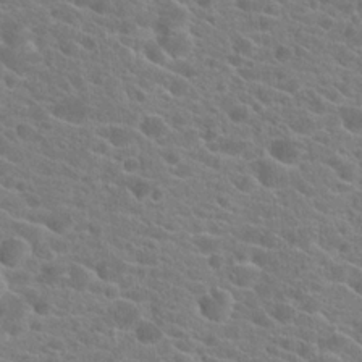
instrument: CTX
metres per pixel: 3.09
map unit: Hto
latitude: 21.7261
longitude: -39.3104
